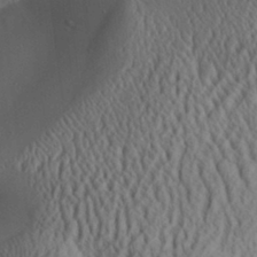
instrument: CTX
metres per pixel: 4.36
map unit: Aa
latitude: 31.8206
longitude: -141.8016
